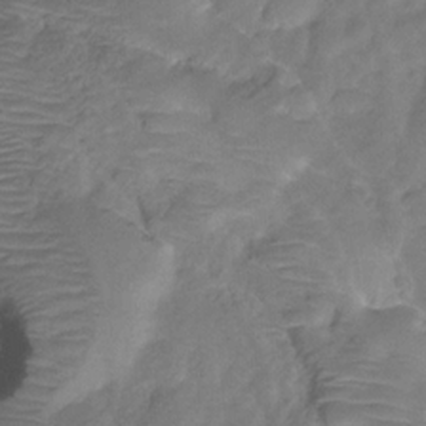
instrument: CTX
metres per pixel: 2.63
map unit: Hve
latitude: -31.0675
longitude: 95.8422
